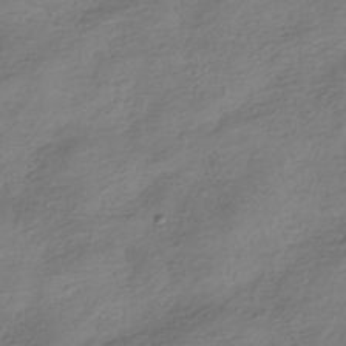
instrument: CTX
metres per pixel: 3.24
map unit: HNhu
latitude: -41.2754
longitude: 99.6722
